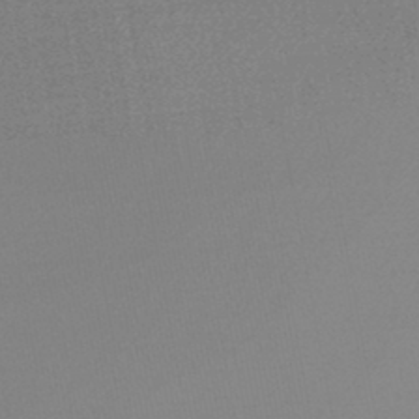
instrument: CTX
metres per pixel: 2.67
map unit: lHb
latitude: -45.1242
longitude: 65.0109
